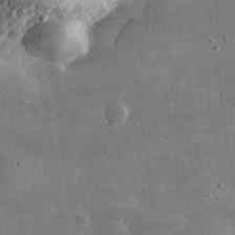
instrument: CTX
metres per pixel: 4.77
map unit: lHvf
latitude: 32.1767
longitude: -91.0081
